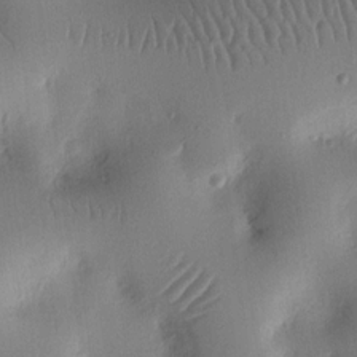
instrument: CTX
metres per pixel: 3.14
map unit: Nhu
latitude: 14.6491
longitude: -78.4979
